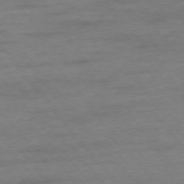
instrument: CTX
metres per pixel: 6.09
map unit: Ap
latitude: -76.1417
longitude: -84.7057
